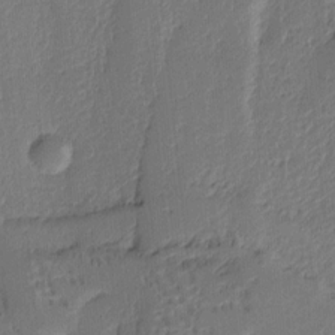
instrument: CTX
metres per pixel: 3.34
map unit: Ht
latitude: 9.9717
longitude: -77.9339
